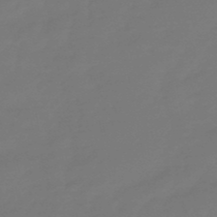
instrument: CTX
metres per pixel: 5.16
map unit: lHb
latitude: -49.4833
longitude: 78.7085
